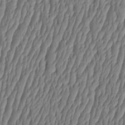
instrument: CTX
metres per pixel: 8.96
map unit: HNhu
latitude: -2.7652
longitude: 13.6533
